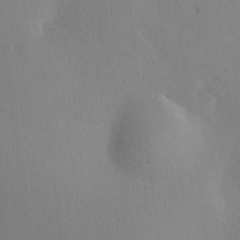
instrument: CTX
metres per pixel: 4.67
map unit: lAa
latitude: -10.3873
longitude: -124.1766
